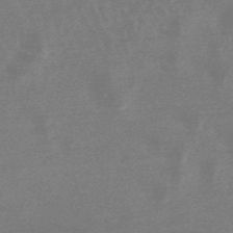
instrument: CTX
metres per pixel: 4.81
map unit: lHb
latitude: -48.3307
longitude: 72.6140
